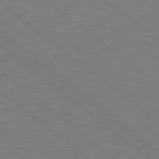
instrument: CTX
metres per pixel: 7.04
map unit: Hpe
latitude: 78.1389
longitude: -141.6316
